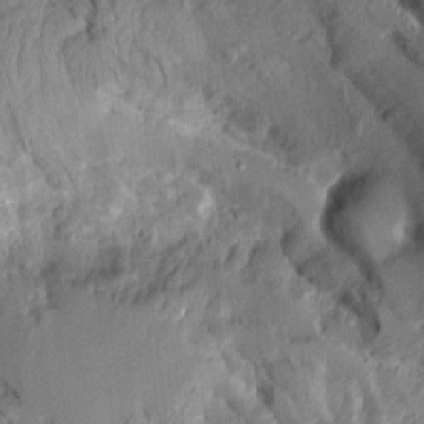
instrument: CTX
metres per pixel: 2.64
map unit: Aa
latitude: 8.7624
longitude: -128.1011
